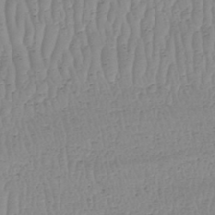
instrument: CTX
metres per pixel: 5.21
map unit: HNhu
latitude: -48.0094
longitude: 30.4440
